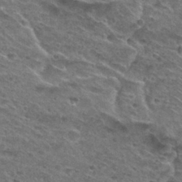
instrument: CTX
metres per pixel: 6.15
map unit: Hto
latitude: 29.5938
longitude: -47.0648
